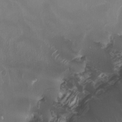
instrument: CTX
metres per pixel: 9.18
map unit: HNhu
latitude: 0.3089
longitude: -3.3292
